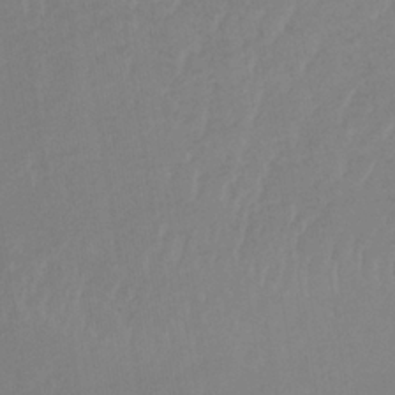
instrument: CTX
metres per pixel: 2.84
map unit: lHb
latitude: -34.1039
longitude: 67.2943
